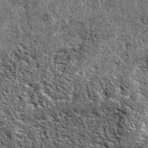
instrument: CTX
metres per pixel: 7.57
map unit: eAb
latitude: 38.7057
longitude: 105.5966
